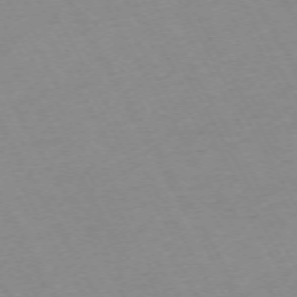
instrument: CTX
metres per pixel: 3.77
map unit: Hpe
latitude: -72.0283
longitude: 8.9164
